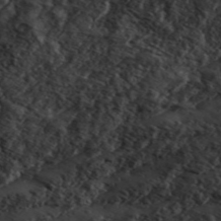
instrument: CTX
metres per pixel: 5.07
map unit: ANa
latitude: 49.6127
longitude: -81.5560
